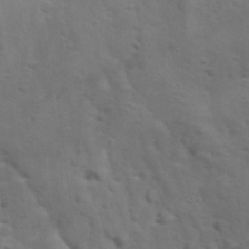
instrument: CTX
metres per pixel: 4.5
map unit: Ave
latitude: 11.8206
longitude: -104.6113
